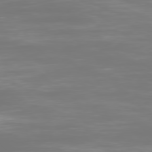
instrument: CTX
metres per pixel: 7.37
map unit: Ap
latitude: -78.9541
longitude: -60.7624
